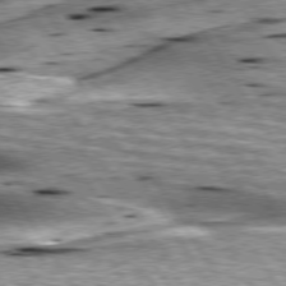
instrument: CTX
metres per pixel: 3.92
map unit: lApd
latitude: 75.9339
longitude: -59.6316
